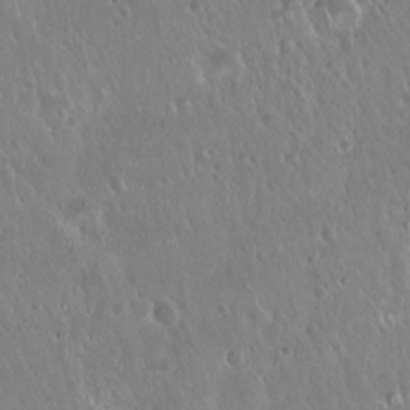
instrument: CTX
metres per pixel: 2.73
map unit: Hto
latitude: 18.9324
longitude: -57.6504
